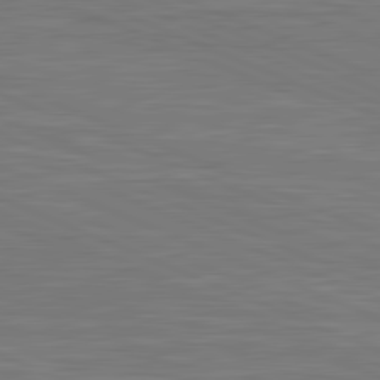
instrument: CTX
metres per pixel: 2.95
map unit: lApd
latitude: 81.8772
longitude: -170.8191
